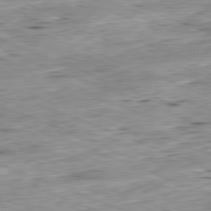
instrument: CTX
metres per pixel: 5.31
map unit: Ap
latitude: -81.8989
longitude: -67.4426
